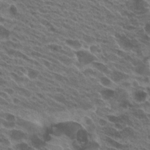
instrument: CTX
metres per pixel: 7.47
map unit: Hto
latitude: 25.1781
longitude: -40.2144
